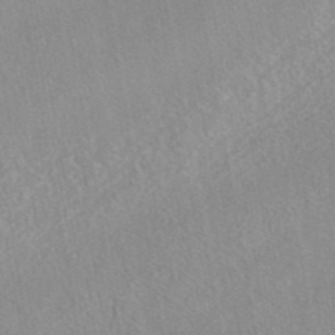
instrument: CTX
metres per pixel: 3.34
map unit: eAb
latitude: 44.4979
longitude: 106.3873
